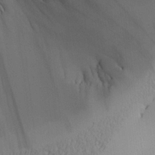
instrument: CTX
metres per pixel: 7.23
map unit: Aa
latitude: 24.6490
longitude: -128.1767
